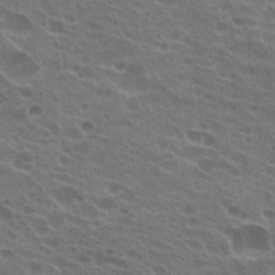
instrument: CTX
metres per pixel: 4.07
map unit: Hto
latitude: 22.3656
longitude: -38.4790
